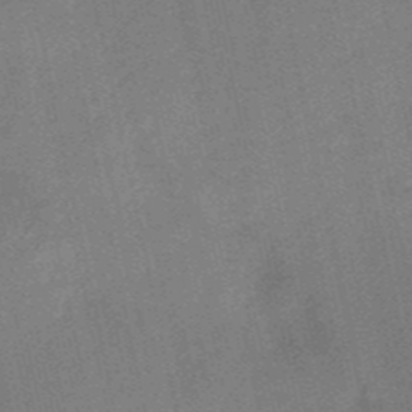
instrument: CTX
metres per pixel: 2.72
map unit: HNb
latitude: -52.3306
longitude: -46.5546
